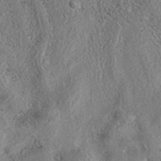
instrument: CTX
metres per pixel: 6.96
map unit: eAb
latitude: 37.3860
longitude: 113.2376
